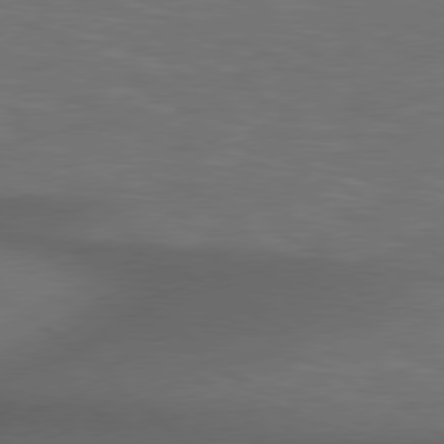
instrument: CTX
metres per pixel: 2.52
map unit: lApd
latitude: 78.5924
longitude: -177.8772
